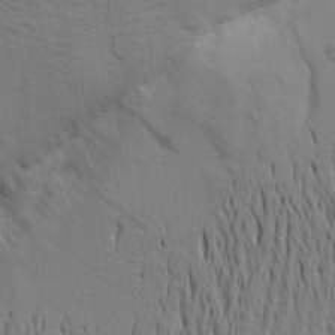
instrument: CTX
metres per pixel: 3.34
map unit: Aa
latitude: 15.6694
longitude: -147.2726
